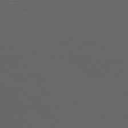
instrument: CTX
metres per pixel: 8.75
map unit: Ap
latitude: -76.4629
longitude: -69.5938
